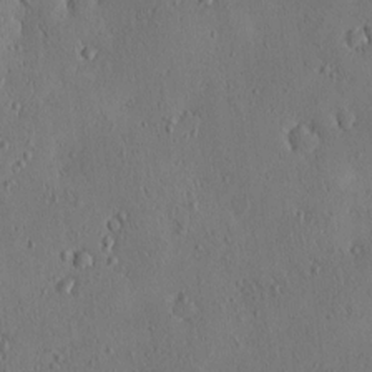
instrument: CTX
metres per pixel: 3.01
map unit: eHh
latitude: -0.1228
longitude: 18.5763
